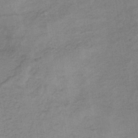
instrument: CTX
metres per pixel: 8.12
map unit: HNb
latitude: -33.3132
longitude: 62.4062
